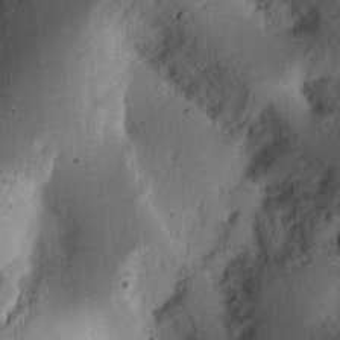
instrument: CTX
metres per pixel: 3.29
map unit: Ht
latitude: 13.7072
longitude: -74.4034
